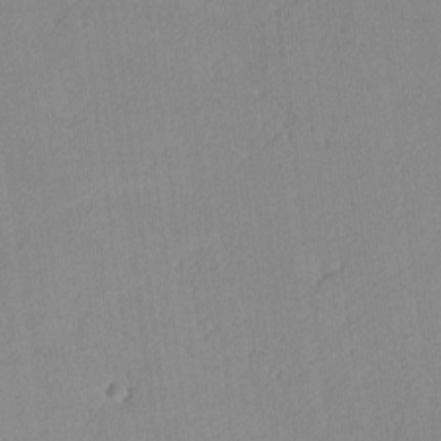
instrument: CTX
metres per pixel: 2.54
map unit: lHvf
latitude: -13.3132
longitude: -102.6868
